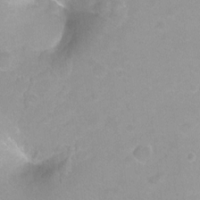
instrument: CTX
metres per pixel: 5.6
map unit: Hto
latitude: -8.5574
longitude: -42.8758
